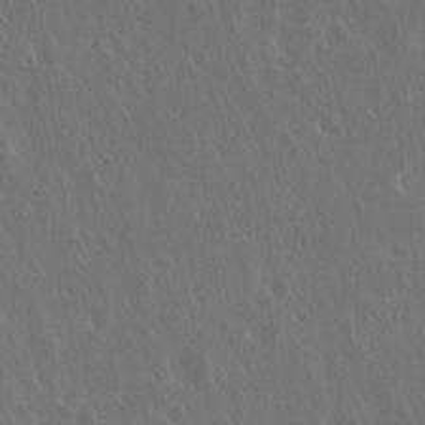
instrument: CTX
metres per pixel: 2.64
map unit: Hto
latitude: 19.2537
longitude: -57.0458
